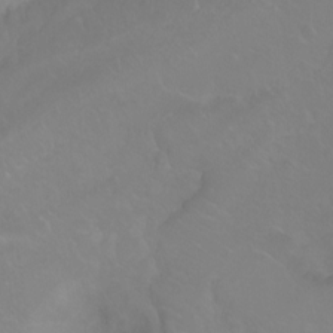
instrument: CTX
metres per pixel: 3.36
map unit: Ht
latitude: -0.2551
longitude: -38.6679
